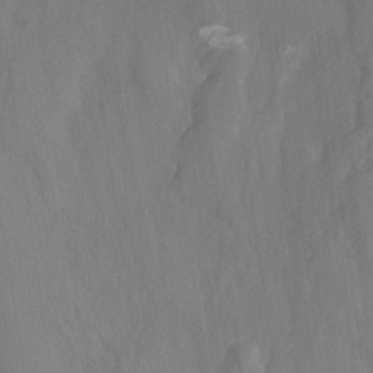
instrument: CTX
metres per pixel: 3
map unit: Nhu
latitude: -14.1795
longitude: -62.9892
